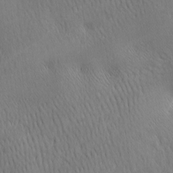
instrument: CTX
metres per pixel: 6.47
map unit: lAa
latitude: -8.0283
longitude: -125.4426
